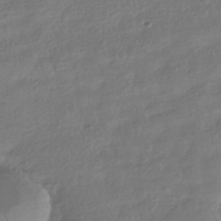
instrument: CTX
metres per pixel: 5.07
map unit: HNhu
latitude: -41.3321
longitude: 98.1417
